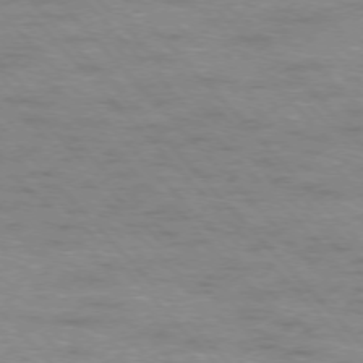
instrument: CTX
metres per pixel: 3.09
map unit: Ap
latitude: -76.4440
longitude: -61.0080
